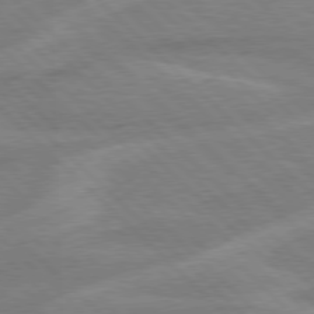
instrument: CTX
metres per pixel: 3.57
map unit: Hpe
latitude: 77.3292
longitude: -152.0255
